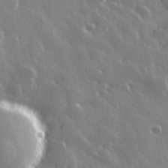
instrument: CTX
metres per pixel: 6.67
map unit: Hve
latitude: 28.3467
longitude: 146.6707
